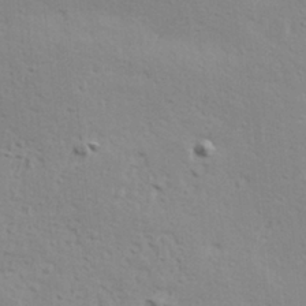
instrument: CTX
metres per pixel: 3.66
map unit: Hve
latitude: 23.4615
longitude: -97.7638
